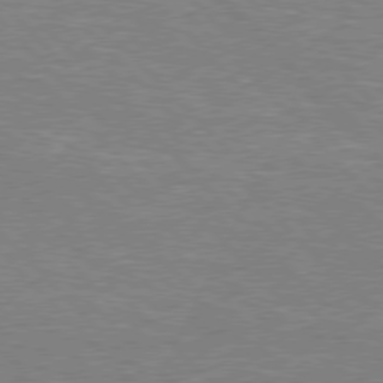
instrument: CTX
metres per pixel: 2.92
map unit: Hpe
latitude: 76.7057
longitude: -151.4048
